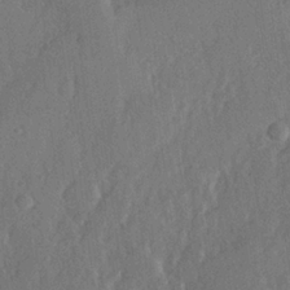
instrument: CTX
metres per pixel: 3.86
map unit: Hve
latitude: 23.2537
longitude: 145.1809
